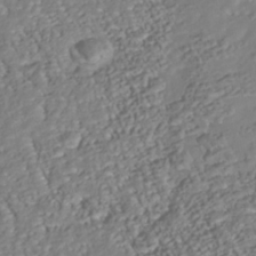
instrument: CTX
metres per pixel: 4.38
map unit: Nhu
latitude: -38.3873
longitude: -80.8569
